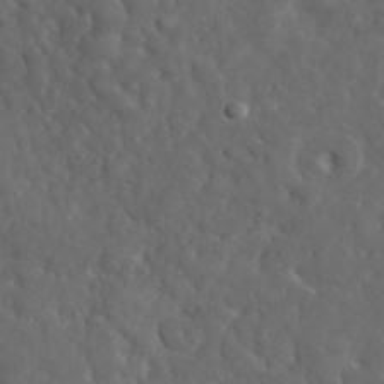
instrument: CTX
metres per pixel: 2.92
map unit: lHvf
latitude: 35.7071
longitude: -86.4223
